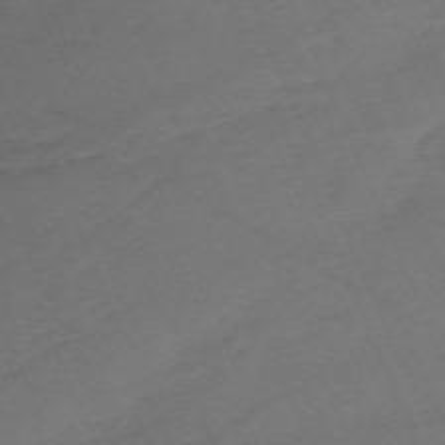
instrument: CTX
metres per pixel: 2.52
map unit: Nhu
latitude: -68.2172
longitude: 38.6708
